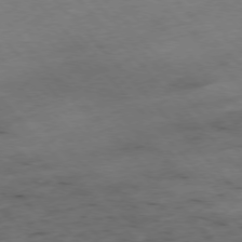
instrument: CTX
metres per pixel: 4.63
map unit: Hpe
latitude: -77.0486
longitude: -17.8017
